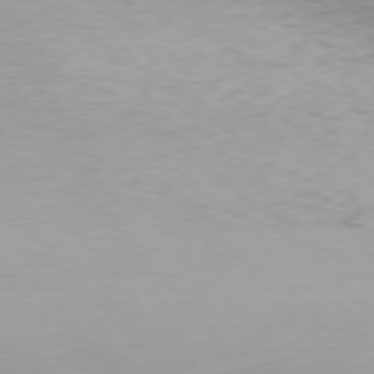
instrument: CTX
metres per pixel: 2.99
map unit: Hpe
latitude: 76.5734
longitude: -135.3481
